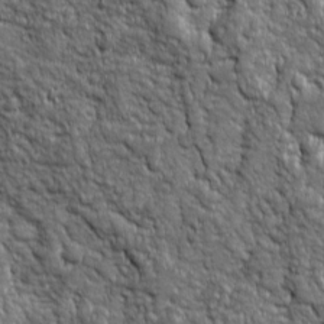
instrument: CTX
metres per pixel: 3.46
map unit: Ave
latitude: 16.2145
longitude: -134.1389
